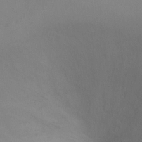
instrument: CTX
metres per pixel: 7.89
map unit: Ht
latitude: -5.3887
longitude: -25.0080
